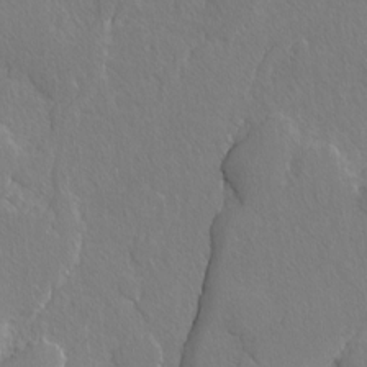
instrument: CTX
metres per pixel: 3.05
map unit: lAvf
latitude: -4.3684
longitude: -108.5923
